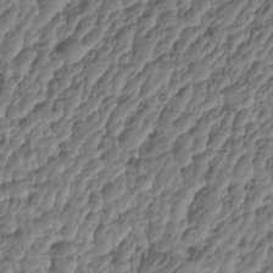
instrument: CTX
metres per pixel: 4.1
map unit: HNhu
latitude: -24.8975
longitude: 50.6329
